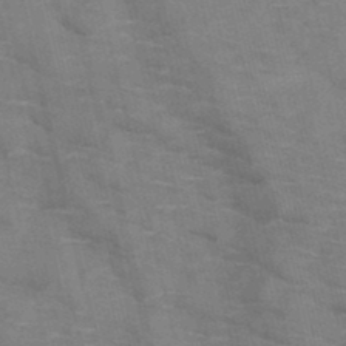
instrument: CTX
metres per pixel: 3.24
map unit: HNb
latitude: -47.2376
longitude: -47.9528
